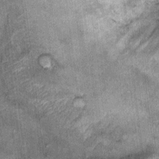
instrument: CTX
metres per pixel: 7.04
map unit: Ht
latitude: 9.2537
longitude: -38.0444
